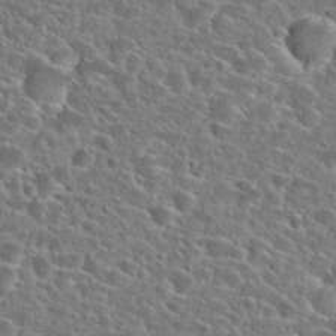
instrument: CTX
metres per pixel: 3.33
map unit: Hto
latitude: 24.9324
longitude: -46.7624
